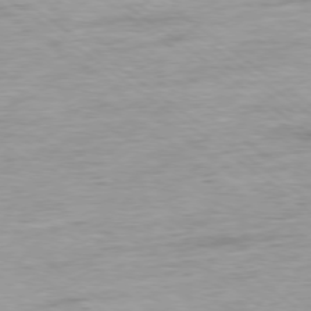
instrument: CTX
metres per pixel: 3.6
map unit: Ap
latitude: -78.0850
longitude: -82.1766
